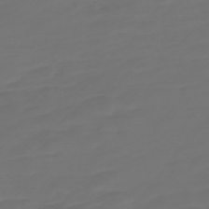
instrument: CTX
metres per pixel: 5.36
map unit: Nve
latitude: -59.7855
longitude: 57.8044
